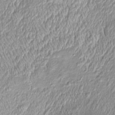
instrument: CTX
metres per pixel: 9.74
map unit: Htu
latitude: -4.7274
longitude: 159.5021
